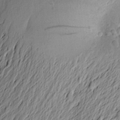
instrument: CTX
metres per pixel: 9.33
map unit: Aa
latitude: 22.8002
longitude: -149.5371
